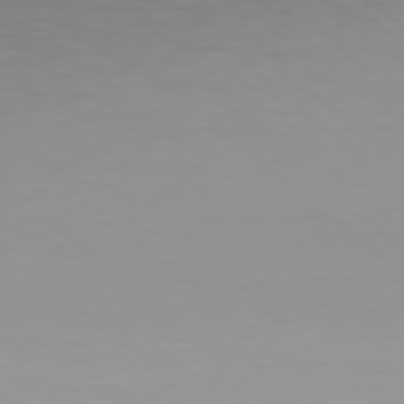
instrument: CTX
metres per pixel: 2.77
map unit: Hpe
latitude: 77.8205
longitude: -137.6694
